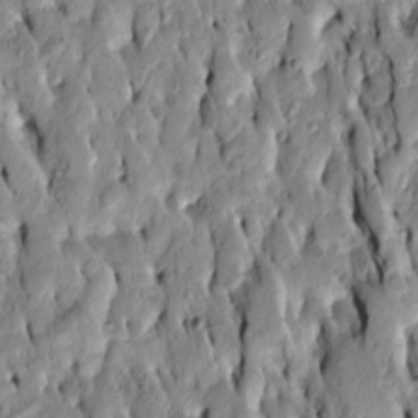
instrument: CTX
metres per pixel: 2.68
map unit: Htu
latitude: -6.9541
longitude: 144.3873
